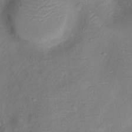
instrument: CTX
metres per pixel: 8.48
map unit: Ht
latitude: 12.8191
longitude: -40.1955
